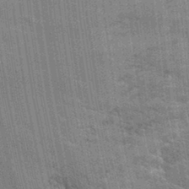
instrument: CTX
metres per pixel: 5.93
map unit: Hto
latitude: 24.3089
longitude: -43.2915
